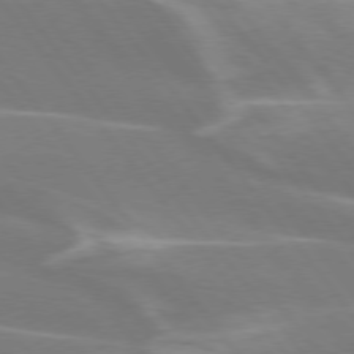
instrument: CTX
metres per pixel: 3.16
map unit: lApd
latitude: 75.5938
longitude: -62.5924
